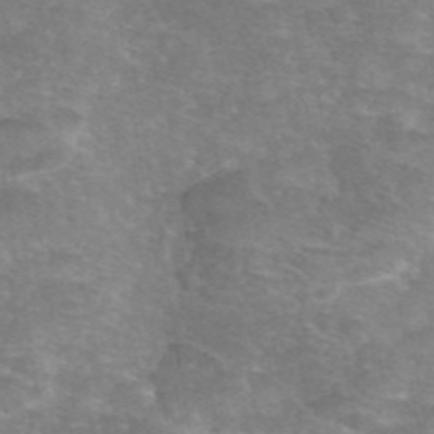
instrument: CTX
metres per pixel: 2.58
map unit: eAb
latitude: 46.3279
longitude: 102.7463
